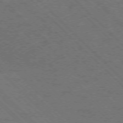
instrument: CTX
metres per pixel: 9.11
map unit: Ap
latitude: -75.7100
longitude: -80.4979
